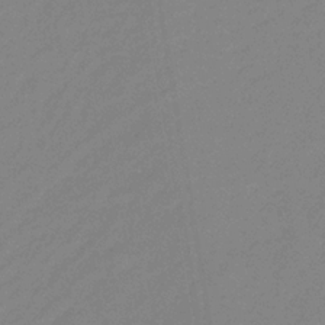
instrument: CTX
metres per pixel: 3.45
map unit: lHb
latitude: -33.0109
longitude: 67.3510
